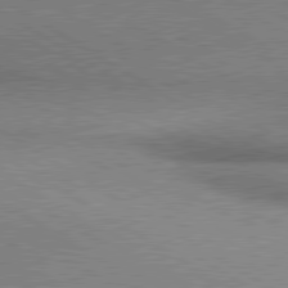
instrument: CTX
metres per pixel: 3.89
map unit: lApd
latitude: 80.4034
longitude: 164.7086
